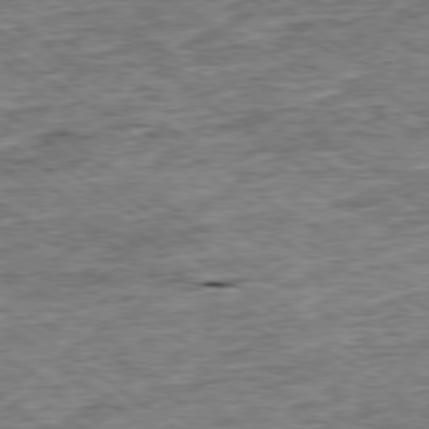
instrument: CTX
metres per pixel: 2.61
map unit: Ap
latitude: -79.0297
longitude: -85.8583
